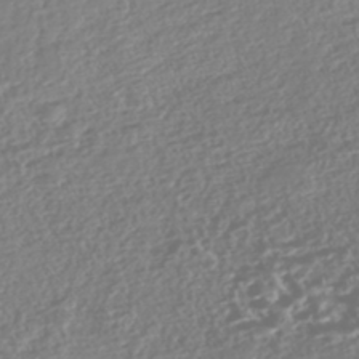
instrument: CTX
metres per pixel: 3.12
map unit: Nhe
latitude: -46.8786
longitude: -172.7246
